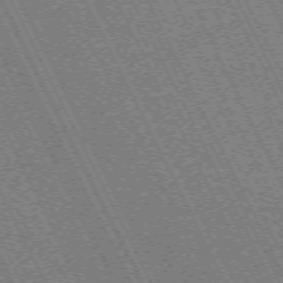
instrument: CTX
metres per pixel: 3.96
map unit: Hpe
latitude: -71.3132
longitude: 9.1809
